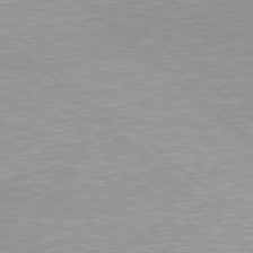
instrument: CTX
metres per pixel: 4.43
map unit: Hpe
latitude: 78.6869
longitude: -122.8380
